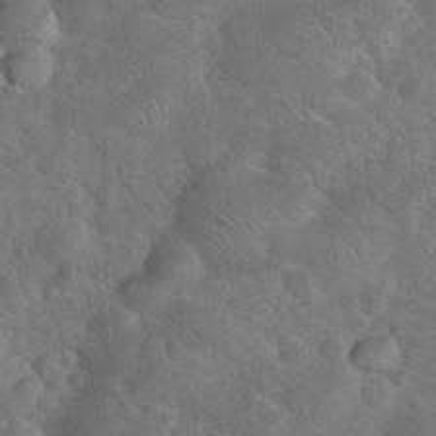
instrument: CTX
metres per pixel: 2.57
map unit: eHh
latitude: 36.2523
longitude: -66.0633
